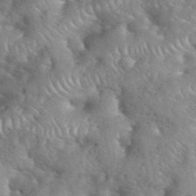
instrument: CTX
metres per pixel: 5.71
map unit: eHh
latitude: 40.0444
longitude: -57.0269
